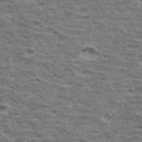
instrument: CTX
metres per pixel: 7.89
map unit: Hto
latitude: 34.4790
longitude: -43.2159
